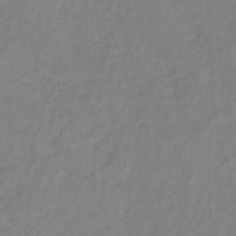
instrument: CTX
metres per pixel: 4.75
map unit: lHb
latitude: -31.6722
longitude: 65.0676
